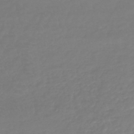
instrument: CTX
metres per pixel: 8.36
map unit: lHb
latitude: -41.1431
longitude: 67.2187
